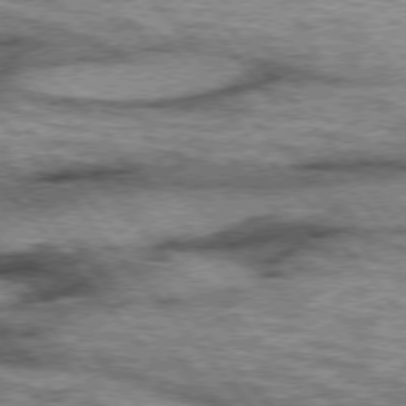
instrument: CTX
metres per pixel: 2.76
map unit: lApd
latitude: 75.4426
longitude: -49.4615
